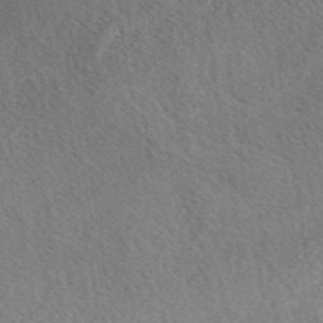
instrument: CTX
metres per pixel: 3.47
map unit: eAb
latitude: 42.5735
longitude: 110.5951
